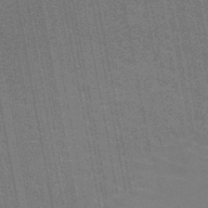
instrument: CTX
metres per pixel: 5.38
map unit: HNb
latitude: -47.6155
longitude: -46.6113
